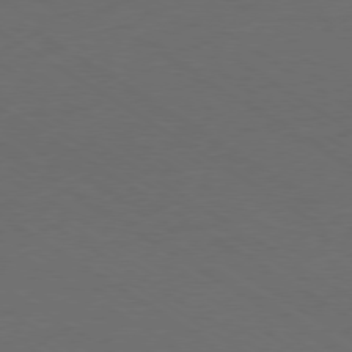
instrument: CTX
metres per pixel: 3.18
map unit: Ap
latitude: -79.5966
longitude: -65.3293
